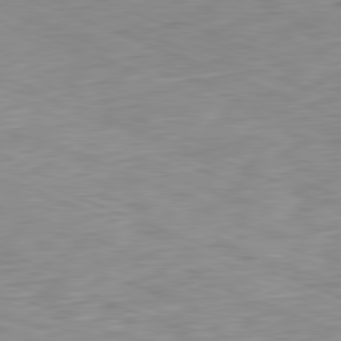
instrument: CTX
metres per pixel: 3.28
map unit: Ap
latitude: -81.9556
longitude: -70.4034
